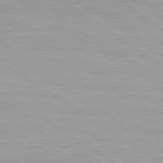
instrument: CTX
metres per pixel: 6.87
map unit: lApd
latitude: 80.5357
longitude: 161.2754
